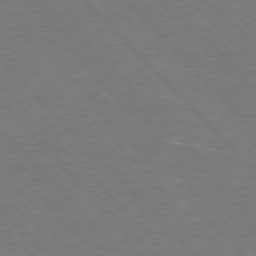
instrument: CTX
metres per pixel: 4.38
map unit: Hpe
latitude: -77.3510
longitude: -12.7813
